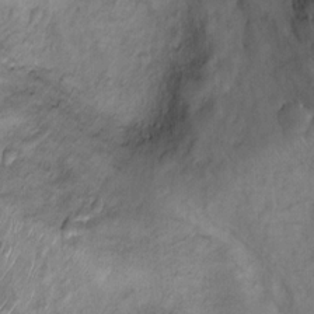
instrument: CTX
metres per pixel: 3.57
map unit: Ht
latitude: 9.2726
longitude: -32.2523
